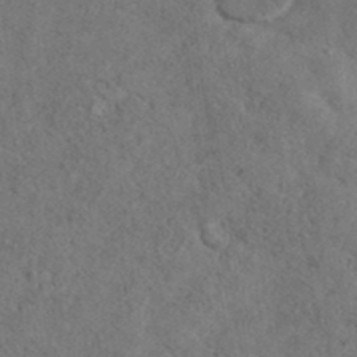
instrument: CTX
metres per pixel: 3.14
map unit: eAb
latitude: 40.6490
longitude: 103.2187
